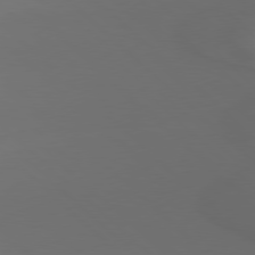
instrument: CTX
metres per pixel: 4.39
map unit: Hpe
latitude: 78.1389
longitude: -164.7624
